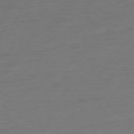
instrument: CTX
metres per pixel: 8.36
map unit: Ap
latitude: -77.5966
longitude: -77.1592
